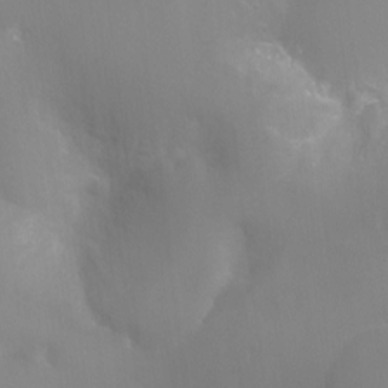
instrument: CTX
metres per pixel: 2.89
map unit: Ht
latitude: -10.9164
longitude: -44.8191
